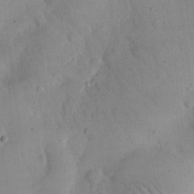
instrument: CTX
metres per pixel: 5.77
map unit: eHh
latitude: 24.7246
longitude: -66.1577
